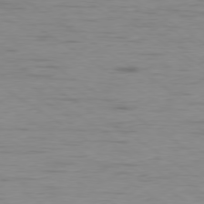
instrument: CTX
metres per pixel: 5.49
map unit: Hpe
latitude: -79.1242
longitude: -21.6694
